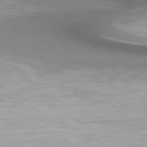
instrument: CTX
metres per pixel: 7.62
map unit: Hpe
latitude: 79.4427
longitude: -153.0081
